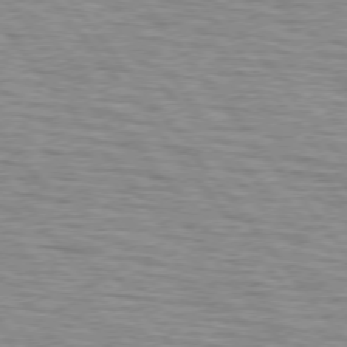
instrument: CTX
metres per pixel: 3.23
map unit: lApd
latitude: 75.3860
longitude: -75.9528
